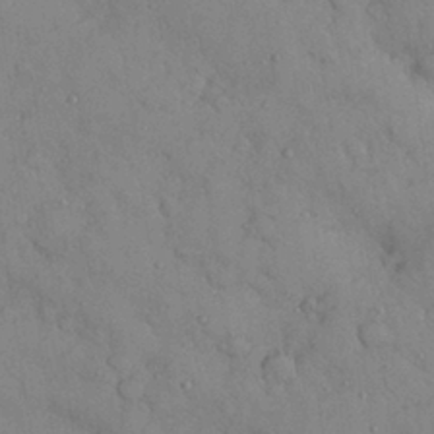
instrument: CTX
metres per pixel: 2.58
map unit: Nhu
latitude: 28.6112
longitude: -70.5735
